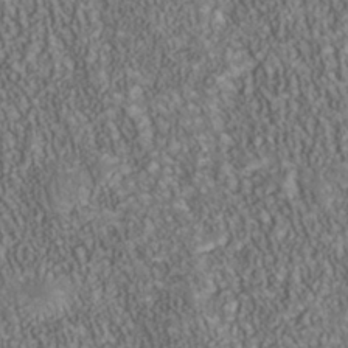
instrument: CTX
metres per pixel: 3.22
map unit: Nhu
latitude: -40.4818
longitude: -85.4993
